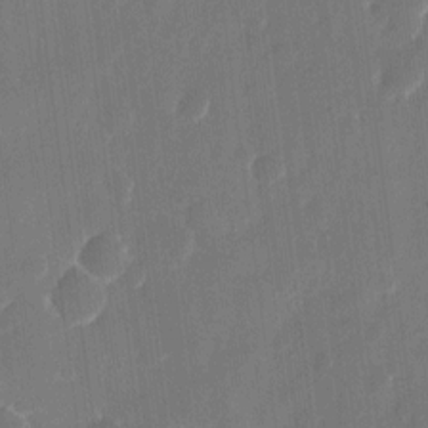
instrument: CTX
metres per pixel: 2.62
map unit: eHh
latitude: 10.5924
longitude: -70.8380
